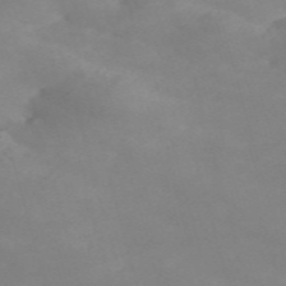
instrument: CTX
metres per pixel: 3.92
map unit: Nve
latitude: -59.3131
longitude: 60.6707
